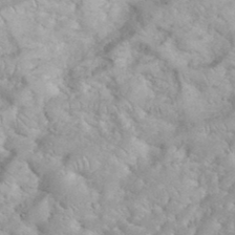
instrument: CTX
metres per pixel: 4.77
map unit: eHh
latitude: 35.7827
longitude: -64.1578
